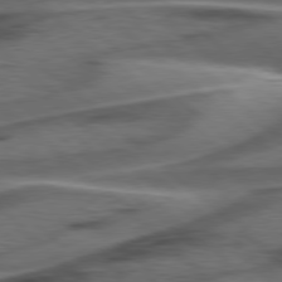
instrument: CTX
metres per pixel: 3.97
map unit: Hpe
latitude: 78.3279
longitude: -155.8016
